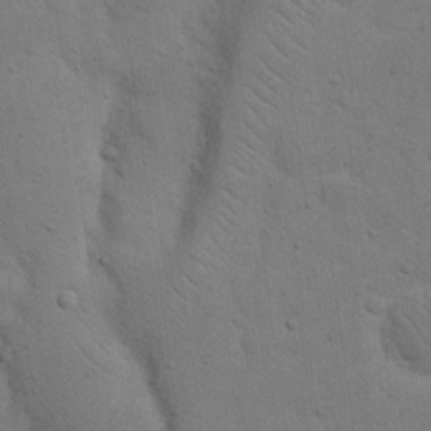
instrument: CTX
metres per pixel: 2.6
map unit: eHh
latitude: 20.9514
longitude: -62.6491
